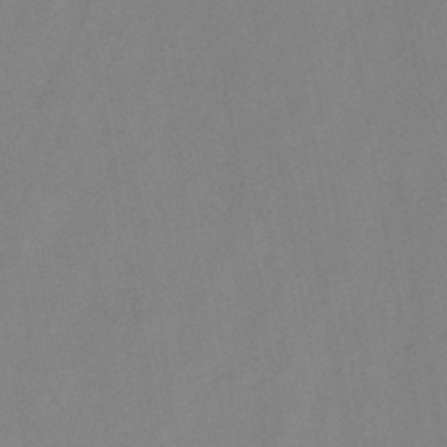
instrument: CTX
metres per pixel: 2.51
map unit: HNb
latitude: -45.1242
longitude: -38.5357
